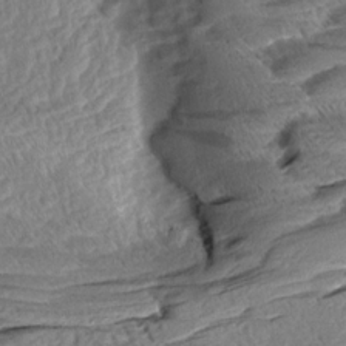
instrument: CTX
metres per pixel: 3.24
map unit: Aa
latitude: 8.7435
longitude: -133.8772
